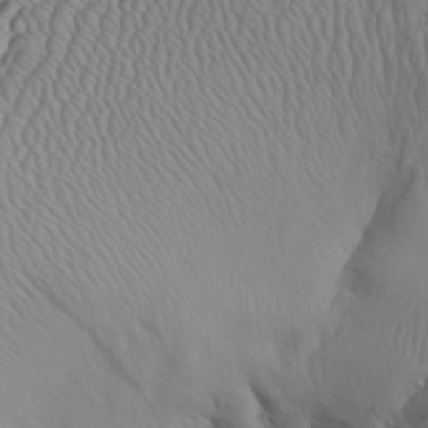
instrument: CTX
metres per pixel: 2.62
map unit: Aa
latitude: 29.2726
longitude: -133.1214
